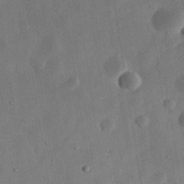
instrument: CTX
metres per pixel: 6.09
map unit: eHh
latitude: 32.0822
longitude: -76.0633
